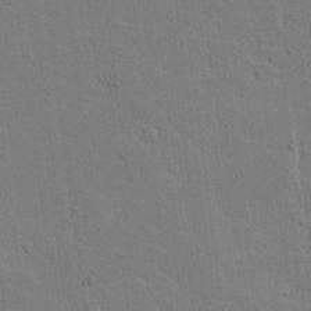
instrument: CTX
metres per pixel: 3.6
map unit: lAvf
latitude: 16.9892
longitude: -127.1214
